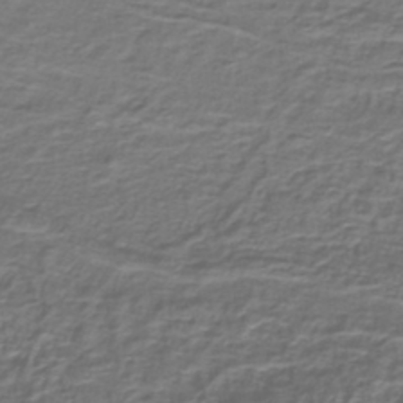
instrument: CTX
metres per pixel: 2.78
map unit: lHb
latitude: -39.5021
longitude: 58.8785
